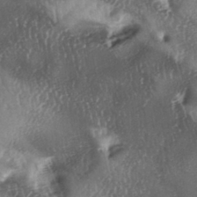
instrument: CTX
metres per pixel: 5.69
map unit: lAa
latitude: -5.5399
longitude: -126.6869
